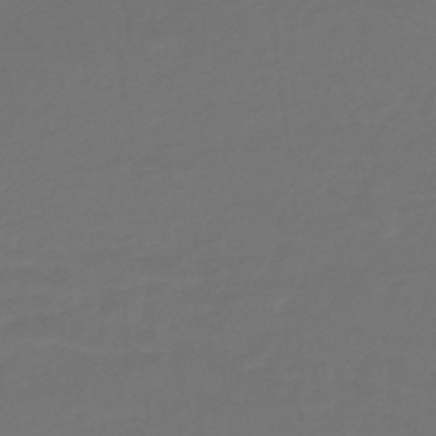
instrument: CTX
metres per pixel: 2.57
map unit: lHb
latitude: -47.7477
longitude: 65.5021
